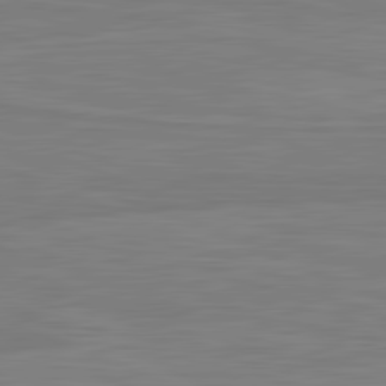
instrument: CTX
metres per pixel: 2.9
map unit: lApd
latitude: 81.9150
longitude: -169.5371
